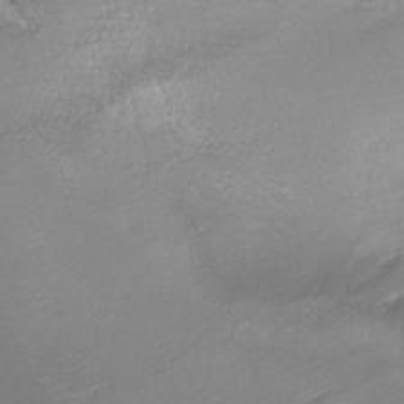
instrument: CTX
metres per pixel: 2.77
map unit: ANa
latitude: -37.7288
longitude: 94.5195
